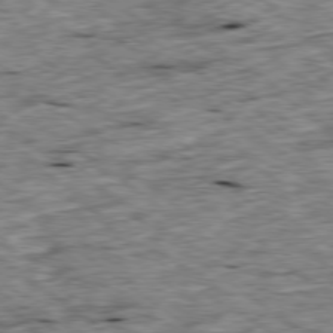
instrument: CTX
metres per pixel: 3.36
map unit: Ap
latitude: -79.1053
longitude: -87.8394
